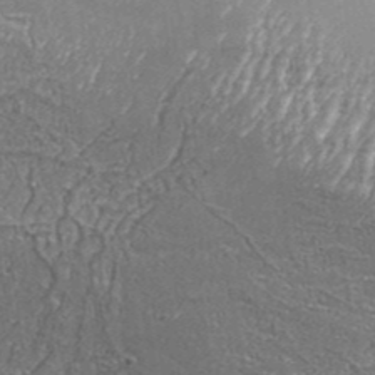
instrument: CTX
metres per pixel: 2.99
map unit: Aa
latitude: 33.6505
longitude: -135.5560
